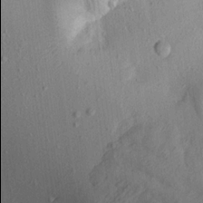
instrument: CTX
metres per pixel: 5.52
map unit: Aa
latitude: 16.5357
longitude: -145.9906
